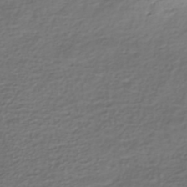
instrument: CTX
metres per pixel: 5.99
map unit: Nhe
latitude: -46.5196
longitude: -172.9513
